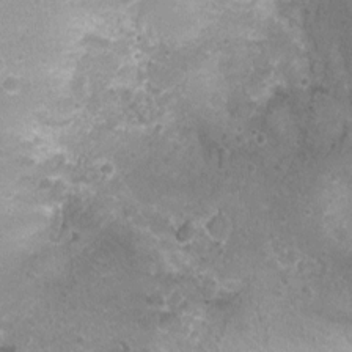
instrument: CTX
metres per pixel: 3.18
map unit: Nhu
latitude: 1.4237
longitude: -15.7450
